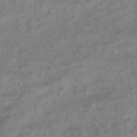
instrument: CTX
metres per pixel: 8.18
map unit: ANa
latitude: -38.6330
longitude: 96.9542
